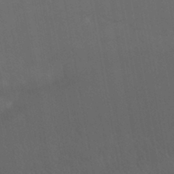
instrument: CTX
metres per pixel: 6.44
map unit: HNhu
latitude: -45.8989
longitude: 93.1053
